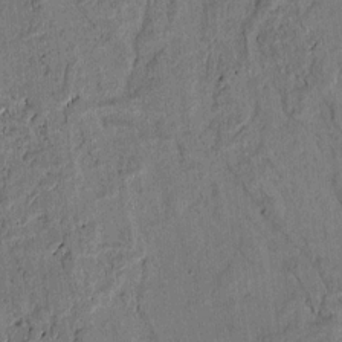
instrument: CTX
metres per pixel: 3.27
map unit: lAvf
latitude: 4.8947
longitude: 169.0486
